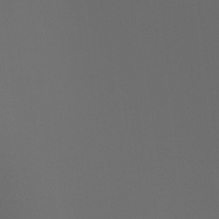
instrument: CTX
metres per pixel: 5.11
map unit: Htu
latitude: -7.7099
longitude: -48.7813
